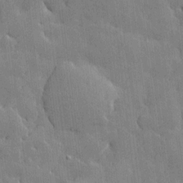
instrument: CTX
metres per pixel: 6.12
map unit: Htu
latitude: -7.8989
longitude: 176.0661
